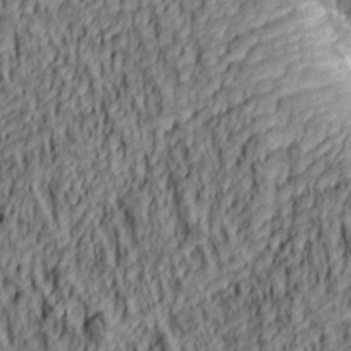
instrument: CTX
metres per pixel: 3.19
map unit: lAa
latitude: 5.1781
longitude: -114.9702
